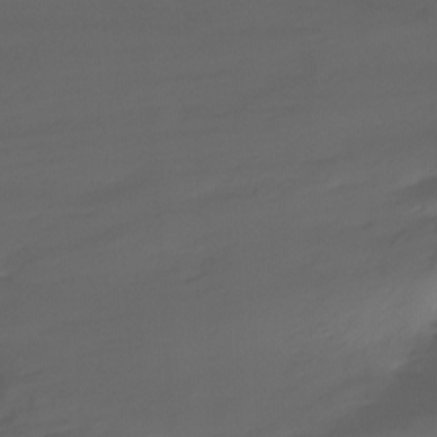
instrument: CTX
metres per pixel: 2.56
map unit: Ht
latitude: -14.7275
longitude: -50.9324
